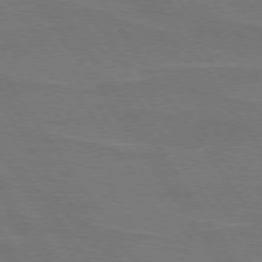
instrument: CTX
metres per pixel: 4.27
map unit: lApd
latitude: 74.3845
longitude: -56.6490
